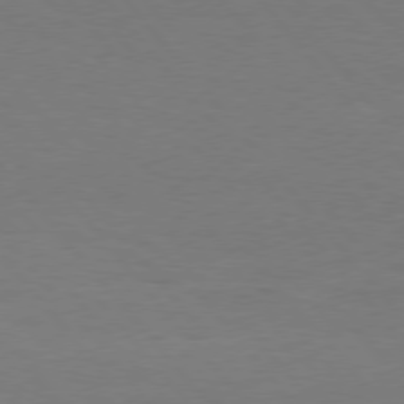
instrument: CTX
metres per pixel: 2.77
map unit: Hpe
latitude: 75.9528
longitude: -144.9136
